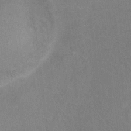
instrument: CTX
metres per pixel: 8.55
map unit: Ht
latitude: -1.1998
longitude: -33.2537
